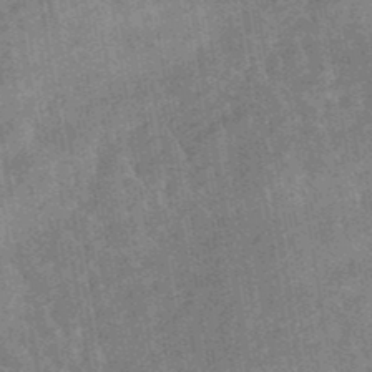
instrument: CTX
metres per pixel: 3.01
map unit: eHb
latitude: -48.4062
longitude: 85.5021
